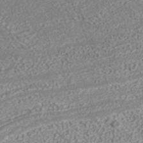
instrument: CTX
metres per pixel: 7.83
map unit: ANa
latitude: 41.3670
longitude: 28.4251
